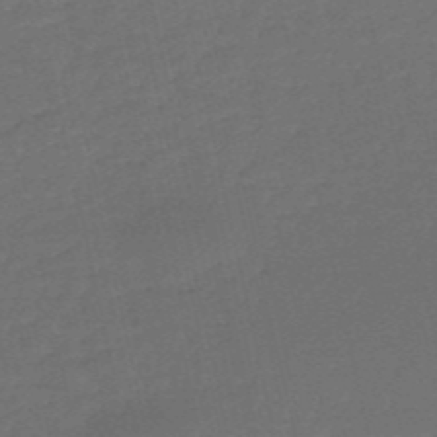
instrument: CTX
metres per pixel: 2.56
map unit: HNb
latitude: -53.2753
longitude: -50.8569
